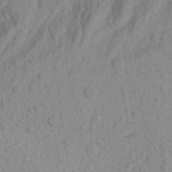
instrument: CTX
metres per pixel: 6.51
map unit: Aa
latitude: 22.0255
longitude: -143.1970
